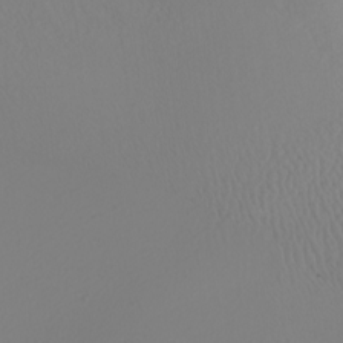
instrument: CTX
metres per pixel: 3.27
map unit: Nhu
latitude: -7.7099
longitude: -95.2915
